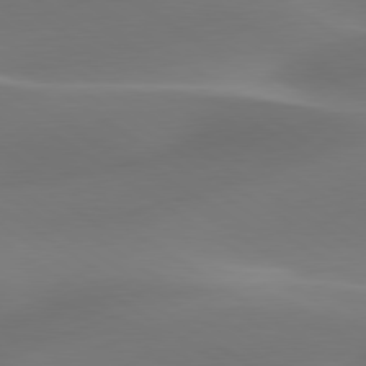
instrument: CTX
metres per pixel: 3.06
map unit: lApd
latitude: 79.8017
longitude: -92.1389
